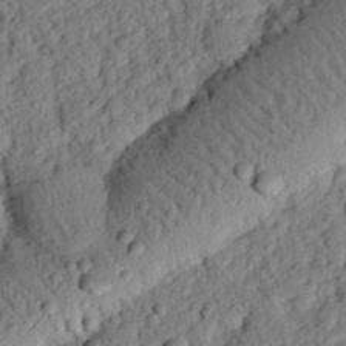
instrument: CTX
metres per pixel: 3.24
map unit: eHh
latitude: 25.5749
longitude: -78.9703
